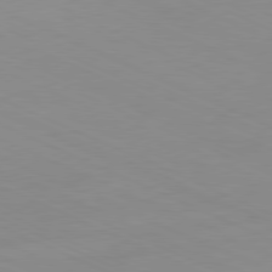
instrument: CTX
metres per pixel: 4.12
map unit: Ap
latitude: -81.3321
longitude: -93.2348
